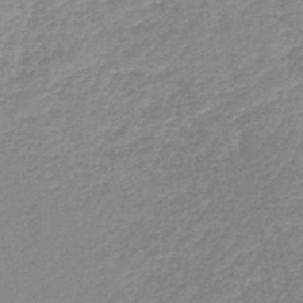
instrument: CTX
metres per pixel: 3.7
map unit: lHb
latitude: -44.2551
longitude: 60.0661
